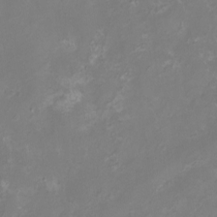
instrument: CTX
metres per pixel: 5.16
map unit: eHh
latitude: -6.6140
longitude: -77.8583
